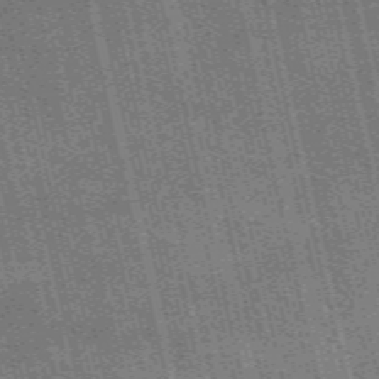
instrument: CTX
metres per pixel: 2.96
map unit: eAb
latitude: 51.4237
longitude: 110.0472
